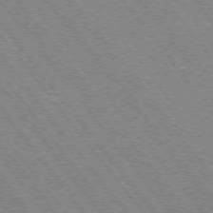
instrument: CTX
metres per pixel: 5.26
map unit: Hpe
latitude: -75.5211
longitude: -13.8961
